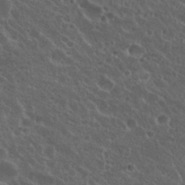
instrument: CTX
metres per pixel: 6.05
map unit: Nhu
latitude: 26.7624
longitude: -51.0647
